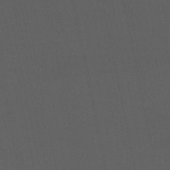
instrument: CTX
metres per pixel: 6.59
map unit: eHb
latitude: -50.5952
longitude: 72.5762
